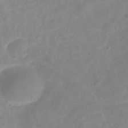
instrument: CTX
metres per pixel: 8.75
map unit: Hve
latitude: -32.1795
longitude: 93.2376
